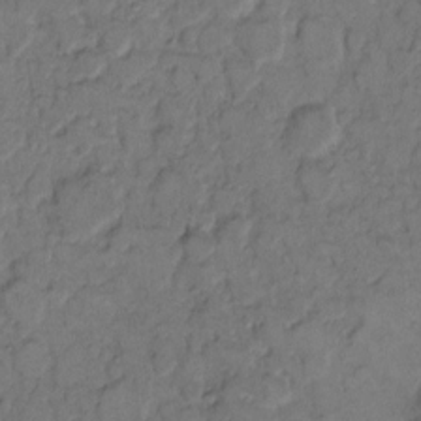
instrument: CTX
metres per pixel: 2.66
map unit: eHh
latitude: 9.1403
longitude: -62.5546
